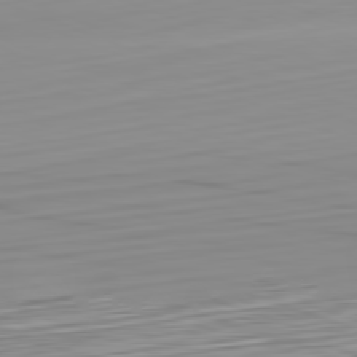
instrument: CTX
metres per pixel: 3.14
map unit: Hpe
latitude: -82.5385
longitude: 16.6708
